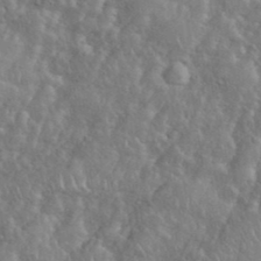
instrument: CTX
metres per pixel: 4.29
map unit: eHh
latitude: 38.4034
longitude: -57.5749
